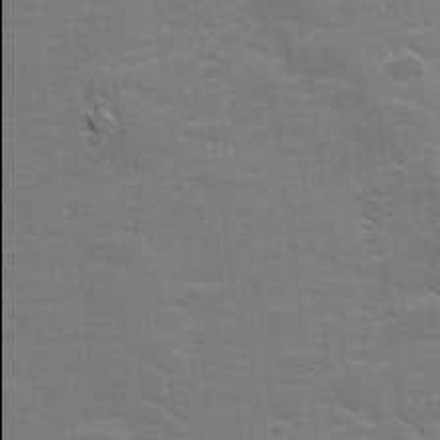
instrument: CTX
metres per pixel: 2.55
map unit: lHvf
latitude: 25.9150
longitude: 142.0094
